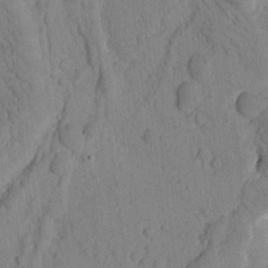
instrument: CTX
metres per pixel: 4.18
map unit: Htu
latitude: -2.4062
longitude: 172.8975
